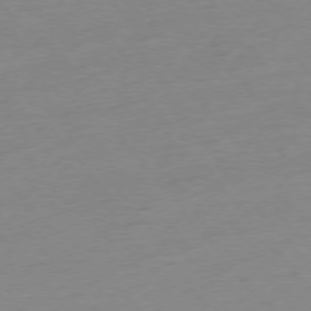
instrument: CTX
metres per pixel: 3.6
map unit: Hpe
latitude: -75.8423
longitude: -11.9528
